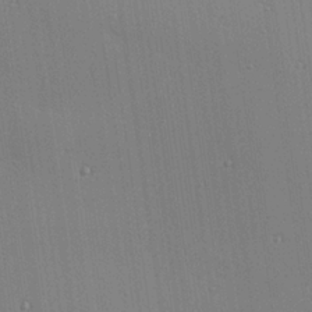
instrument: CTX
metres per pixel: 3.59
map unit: Hve
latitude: 25.6127
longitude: -90.6302
